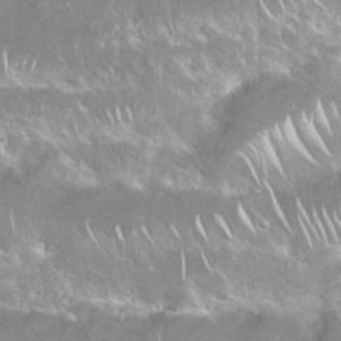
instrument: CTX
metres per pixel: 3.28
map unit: Nhu
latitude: 24.5356
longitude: -60.8947
